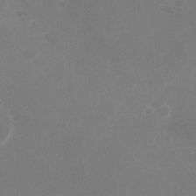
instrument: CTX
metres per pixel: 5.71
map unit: Nhu
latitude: -28.5763
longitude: -66.6301
